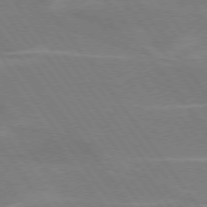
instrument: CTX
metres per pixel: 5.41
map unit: lApd
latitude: 75.0836
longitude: -67.1214
